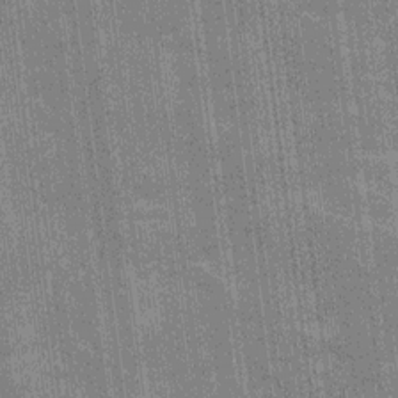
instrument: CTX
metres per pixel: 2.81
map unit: Ave
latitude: 15.8017
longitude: -138.3089
